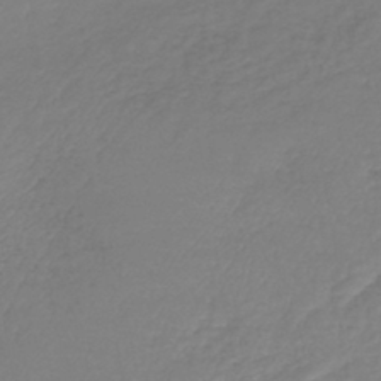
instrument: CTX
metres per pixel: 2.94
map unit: lHb
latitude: -41.5588
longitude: 74.2740
